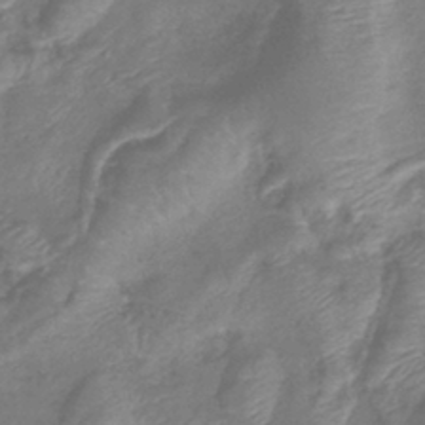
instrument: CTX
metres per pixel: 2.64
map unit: lHb
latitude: -41.2565
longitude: 78.9352
